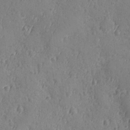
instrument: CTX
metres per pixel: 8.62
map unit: Ave
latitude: -8.7841
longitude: -118.9513
